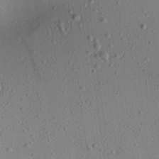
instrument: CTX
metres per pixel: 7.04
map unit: Aa
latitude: 21.7450
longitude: -143.2159
